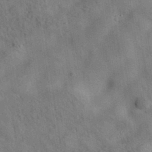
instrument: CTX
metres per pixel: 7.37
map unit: eAb
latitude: 34.8758
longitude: 110.6140
